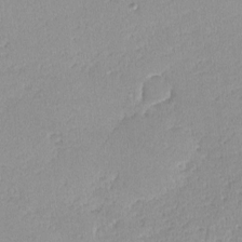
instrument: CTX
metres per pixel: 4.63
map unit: lHvf
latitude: -14.4440
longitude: -102.4979
